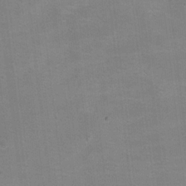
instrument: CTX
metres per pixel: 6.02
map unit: Hto
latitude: 17.5560
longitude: -39.0458
